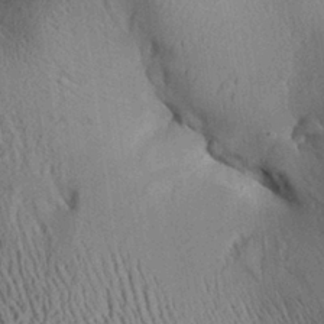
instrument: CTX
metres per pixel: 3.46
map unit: Aa
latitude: 28.8569
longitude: -136.3656
